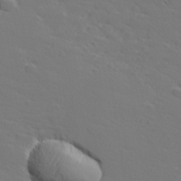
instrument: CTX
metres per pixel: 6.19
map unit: lHvf
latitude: 26.6680
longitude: 142.7652
